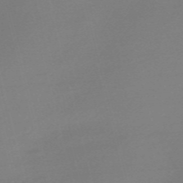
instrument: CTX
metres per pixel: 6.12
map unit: Nve
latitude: -57.0486
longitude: 63.0297
